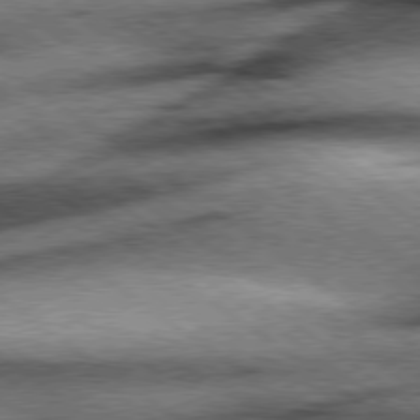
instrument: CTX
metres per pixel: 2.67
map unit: Hpe
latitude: 78.4412
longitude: -155.7450
